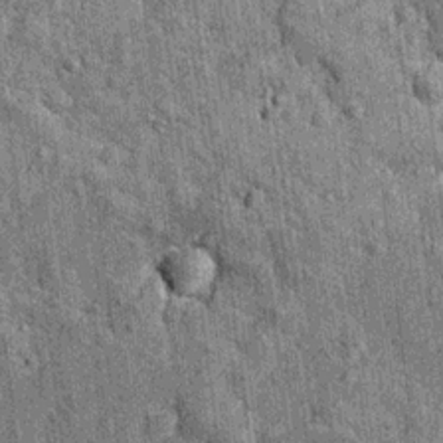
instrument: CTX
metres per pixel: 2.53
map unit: Nhu
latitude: 15.7072
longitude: -32.3089
